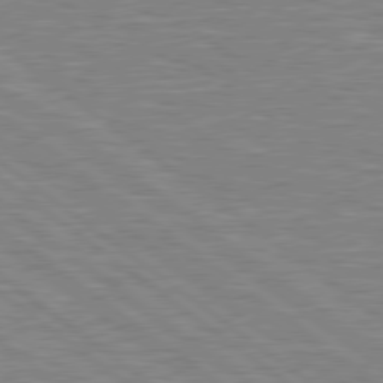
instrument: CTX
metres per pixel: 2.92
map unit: Hpe
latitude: 78.7435
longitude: -164.1200
